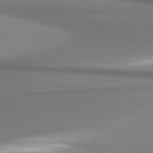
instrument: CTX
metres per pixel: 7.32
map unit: lApd
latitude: 80.8380
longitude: 177.6344
